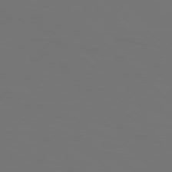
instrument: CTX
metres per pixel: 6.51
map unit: Hpe
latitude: 77.1025
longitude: -135.0269
